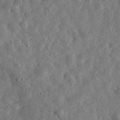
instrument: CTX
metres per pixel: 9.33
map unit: eHh
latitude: 31.9717
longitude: -75.5749
